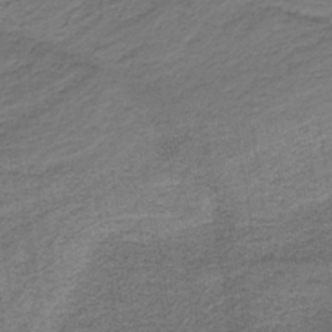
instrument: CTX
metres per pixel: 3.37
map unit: HNb
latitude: -37.5777
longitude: 54.4251
